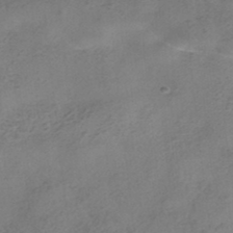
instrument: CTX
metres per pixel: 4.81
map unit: HNhu
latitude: -40.1417
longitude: 104.3684
